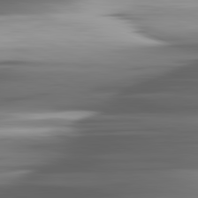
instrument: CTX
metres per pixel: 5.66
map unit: lApd
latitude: 81.8205
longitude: -140.3089
